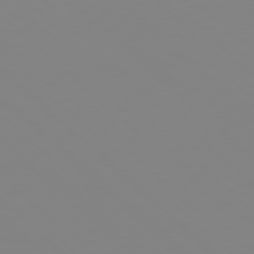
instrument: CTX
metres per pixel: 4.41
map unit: Hpe
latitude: 77.8394
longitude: -173.4048
